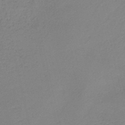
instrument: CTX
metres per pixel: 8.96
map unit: HNb
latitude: -40.7652
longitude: 49.9745
